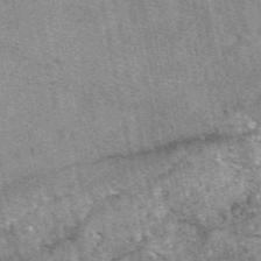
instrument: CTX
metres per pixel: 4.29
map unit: eAb
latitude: 49.7828
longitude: 114.8786
